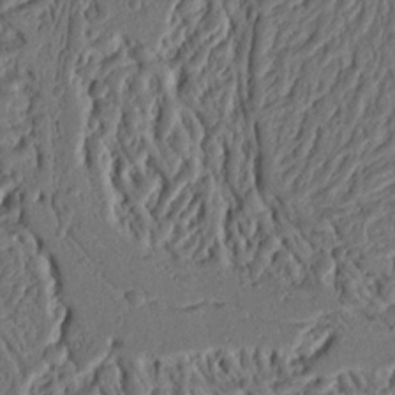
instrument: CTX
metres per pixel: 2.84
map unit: Ht
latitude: 10.1011
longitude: -75.4804
